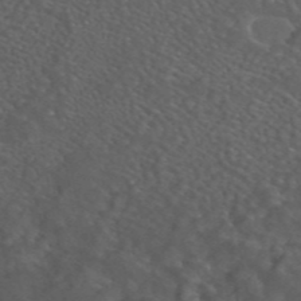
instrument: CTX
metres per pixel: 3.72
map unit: ANa
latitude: 44.1578
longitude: 24.9353
